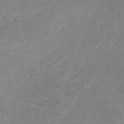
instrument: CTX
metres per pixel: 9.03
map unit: HNb
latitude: -33.2754
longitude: 57.3321
